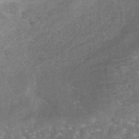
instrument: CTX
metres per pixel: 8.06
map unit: Nhe
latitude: -38.7463
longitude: -119.2726
